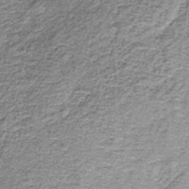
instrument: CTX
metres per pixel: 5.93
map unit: lHb
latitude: -36.6518
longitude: 64.8219
